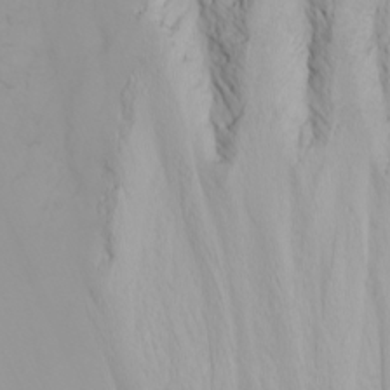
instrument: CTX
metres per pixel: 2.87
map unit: Nhu
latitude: -4.7274
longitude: -79.4238
